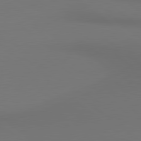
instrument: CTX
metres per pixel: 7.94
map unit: lApd
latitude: 80.7624
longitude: 154.6141
